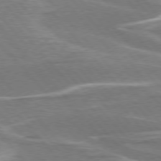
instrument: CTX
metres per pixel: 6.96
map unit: lApd
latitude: 76.2900
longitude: -63.4616
